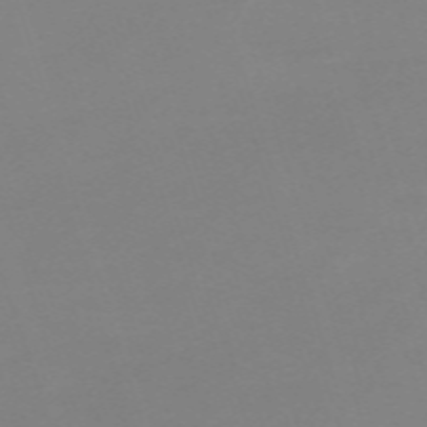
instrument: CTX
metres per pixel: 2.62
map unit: eHh
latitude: -62.5384
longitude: 49.2376
